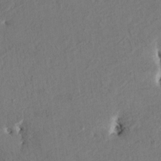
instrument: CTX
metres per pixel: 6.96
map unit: HNhu
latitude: 4.8569
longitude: -4.8002
